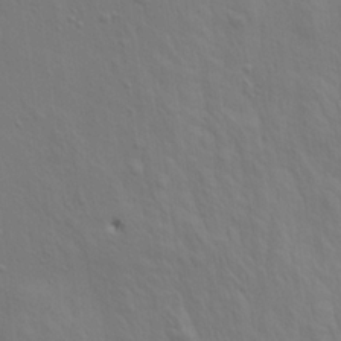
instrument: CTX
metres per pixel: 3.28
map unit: Aa
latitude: 19.1403
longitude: -142.3845
